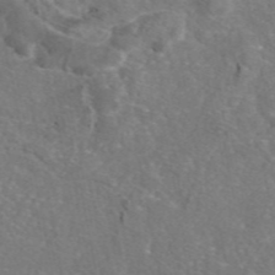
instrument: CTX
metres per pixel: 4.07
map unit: eAb
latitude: 46.8947
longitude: 110.4440
